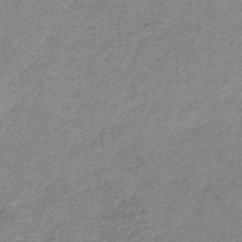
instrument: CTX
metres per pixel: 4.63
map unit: HNb
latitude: -31.9745
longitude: 60.7274
